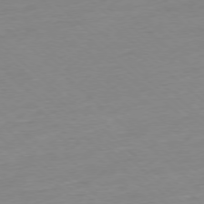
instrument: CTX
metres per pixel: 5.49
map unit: Ap
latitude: -77.5399
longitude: -96.9514
